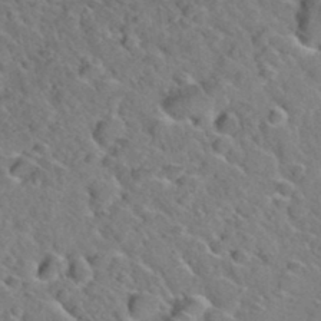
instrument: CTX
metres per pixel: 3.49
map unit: Hto
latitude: 35.4804
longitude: -49.6316
